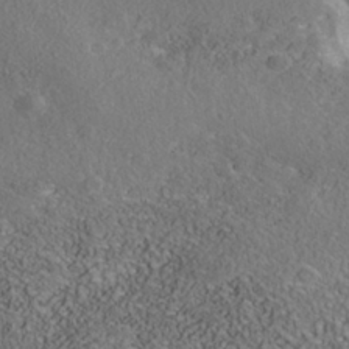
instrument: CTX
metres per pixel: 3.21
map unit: Nhe
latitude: -40.6707
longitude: -99.5371
